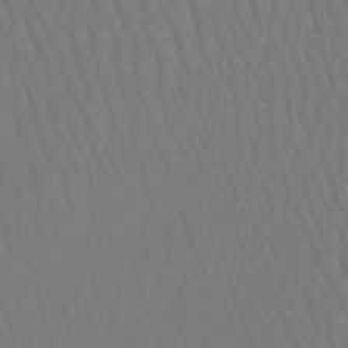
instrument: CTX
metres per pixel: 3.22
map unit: lHb
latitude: -47.1242
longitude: 64.9164
